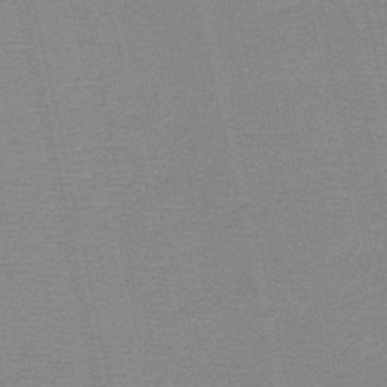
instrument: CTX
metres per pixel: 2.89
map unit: HNb
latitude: -48.2551
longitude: -41.2348
